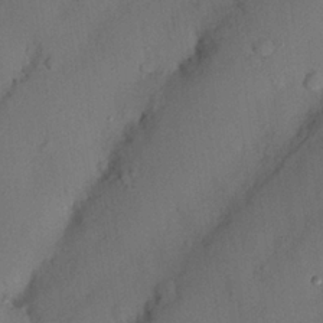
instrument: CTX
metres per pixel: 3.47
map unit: Nhu
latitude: 25.8016
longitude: -72.6680
